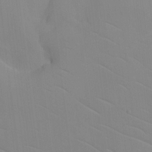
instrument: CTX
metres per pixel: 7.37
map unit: HNhu
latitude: 7.8394
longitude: -0.4412
